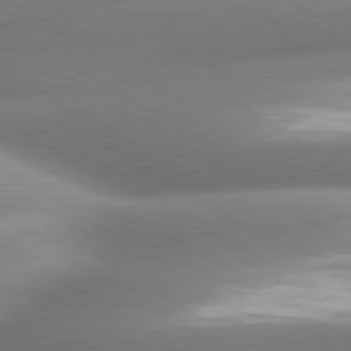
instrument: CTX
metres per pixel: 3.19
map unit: lApd
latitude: 80.4412
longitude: -161.5749
